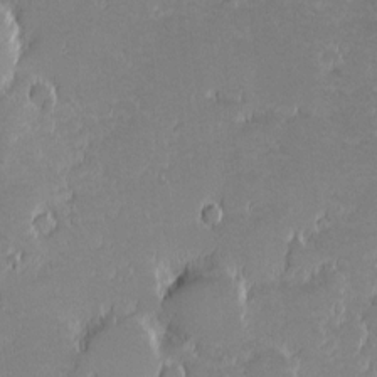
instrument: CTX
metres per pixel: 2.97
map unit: eHh
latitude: -1.6722
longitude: -85.6505
